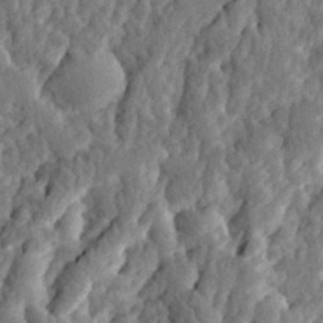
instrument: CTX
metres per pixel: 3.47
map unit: eHh
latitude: 31.9528
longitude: -79.8017
